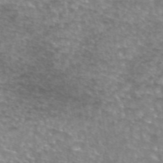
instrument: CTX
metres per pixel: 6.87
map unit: eAb
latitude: 45.1970
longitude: 103.5588
